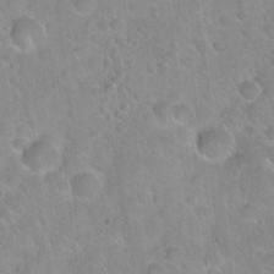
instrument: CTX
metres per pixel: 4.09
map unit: Hto
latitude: 21.4238
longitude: -52.5357
